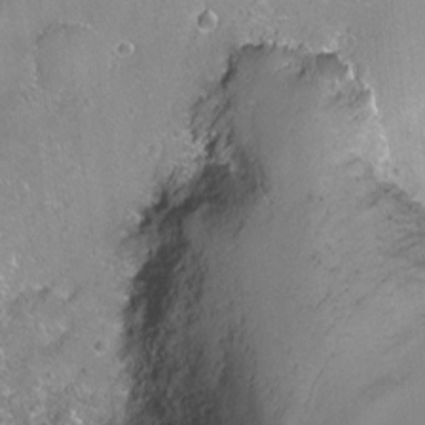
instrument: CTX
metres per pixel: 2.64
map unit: Ht
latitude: -6.3495
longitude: -36.3467
